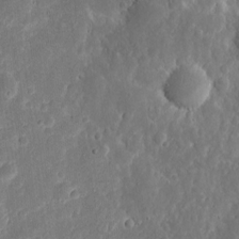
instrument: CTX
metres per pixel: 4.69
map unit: eHh
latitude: 9.8583
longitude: -72.1011
